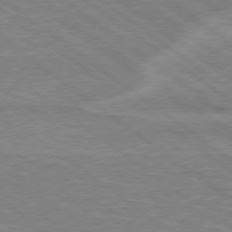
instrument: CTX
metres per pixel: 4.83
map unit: Hpe
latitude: 78.8758
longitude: -164.3278
